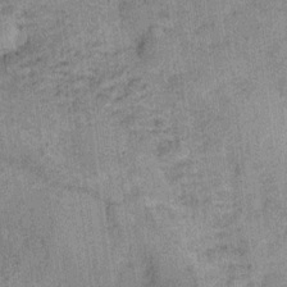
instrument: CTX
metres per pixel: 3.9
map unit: Ht
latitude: 9.0836
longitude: -39.1592
